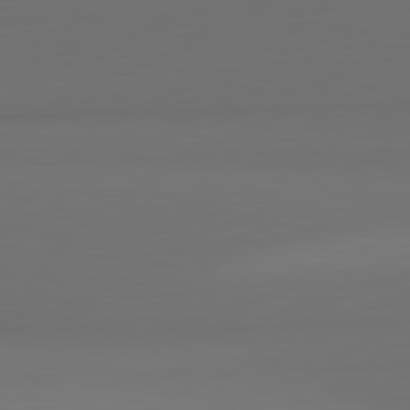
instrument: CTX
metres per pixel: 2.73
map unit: lApd
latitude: 81.4804
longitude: 152.7274
